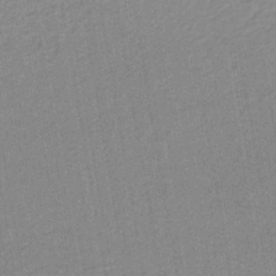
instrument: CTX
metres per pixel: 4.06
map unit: lHb
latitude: -41.5588
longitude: 62.8975
